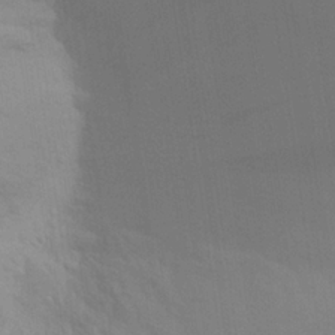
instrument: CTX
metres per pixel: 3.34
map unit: Aa
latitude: 24.2144
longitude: -145.6127
